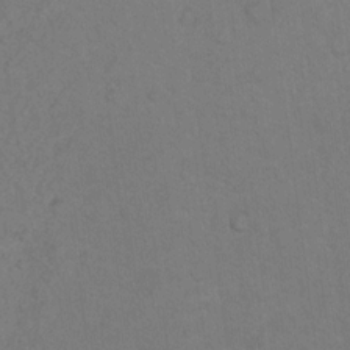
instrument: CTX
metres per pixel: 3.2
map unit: Nhu
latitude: 10.4223
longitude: -25.8205
